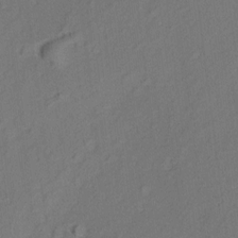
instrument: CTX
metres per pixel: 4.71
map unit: Aa
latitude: 9.6883
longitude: -140.2522
